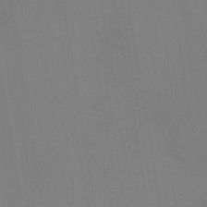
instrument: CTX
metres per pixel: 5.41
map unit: HNhu
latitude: 5.8583
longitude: 4.5951
